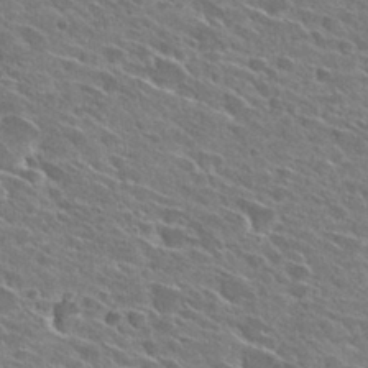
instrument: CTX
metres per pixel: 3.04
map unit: Hto
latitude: 28.3656
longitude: -43.1025
